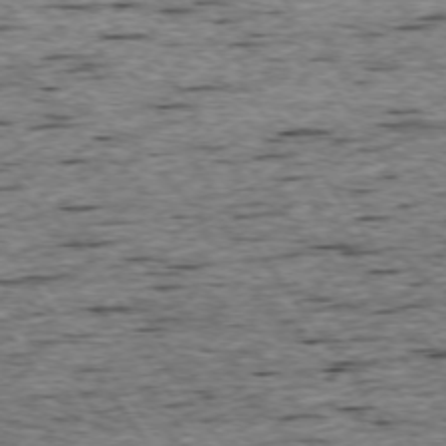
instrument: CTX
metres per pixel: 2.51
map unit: Ap
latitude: -74.5385
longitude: -88.1956
